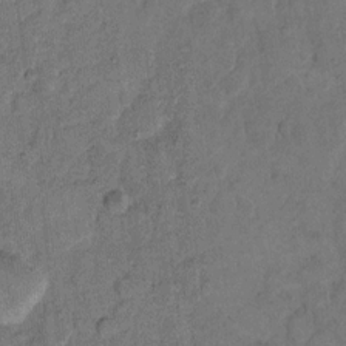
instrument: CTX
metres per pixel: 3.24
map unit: eHh
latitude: 12.1767
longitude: -64.9514
